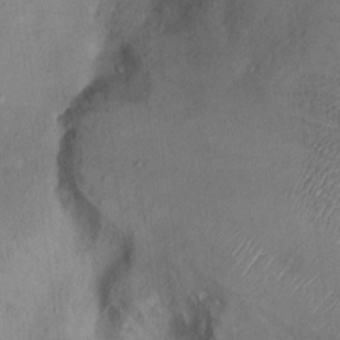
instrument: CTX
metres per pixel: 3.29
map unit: Nhu
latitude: 12.2334
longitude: -27.2915
